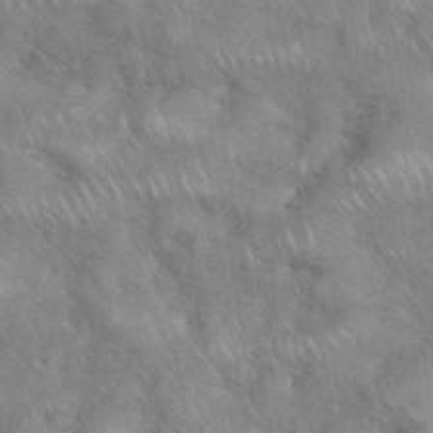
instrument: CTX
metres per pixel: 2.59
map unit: eHh
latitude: 38.8002
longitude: -58.0633
